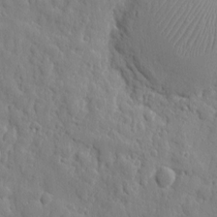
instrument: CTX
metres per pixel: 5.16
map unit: eHh
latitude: 7.6505
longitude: -74.3845
